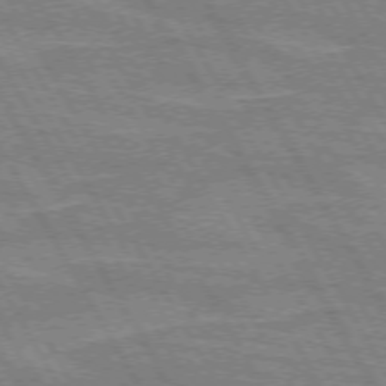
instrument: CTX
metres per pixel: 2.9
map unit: lApd
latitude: 72.2334
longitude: -55.6505
